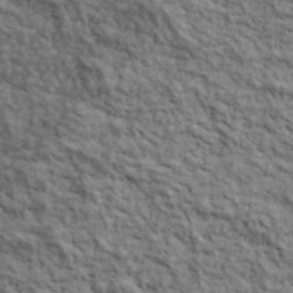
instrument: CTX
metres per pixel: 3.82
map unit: lHvf
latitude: 39.4993
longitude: -88.8569
